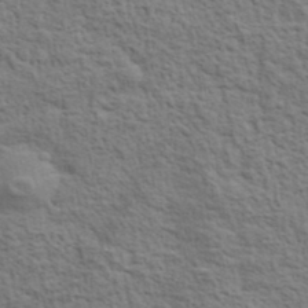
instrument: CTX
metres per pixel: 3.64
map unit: lHvf
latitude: 38.2145
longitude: -89.1404
